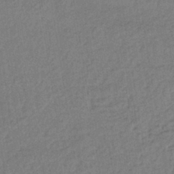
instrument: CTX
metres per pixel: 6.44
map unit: lHb
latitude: -38.1795
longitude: 63.1053
